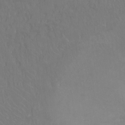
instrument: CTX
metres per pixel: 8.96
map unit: Hto
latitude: -10.4818
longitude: -38.0633
